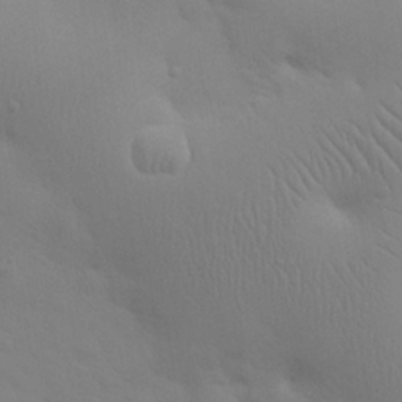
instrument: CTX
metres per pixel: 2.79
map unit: eHh
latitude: 25.5938
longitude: -66.0255
